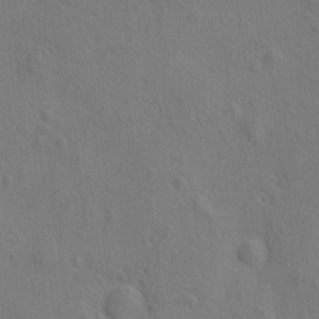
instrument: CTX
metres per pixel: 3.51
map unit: eHh
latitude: -2.8974
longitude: 18.8408
